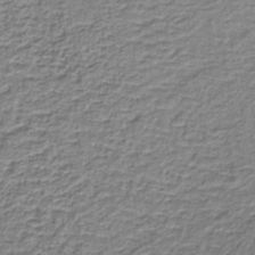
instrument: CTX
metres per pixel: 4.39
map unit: lHb
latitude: -36.2550
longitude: 58.9730
